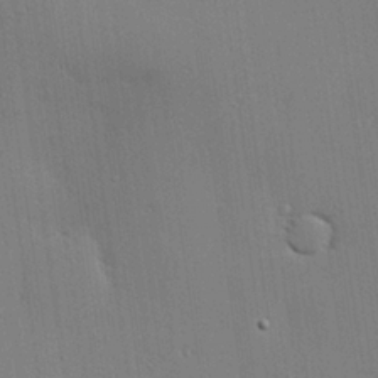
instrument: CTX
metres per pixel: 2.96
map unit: Hve
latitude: 26.3467
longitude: -90.7246
